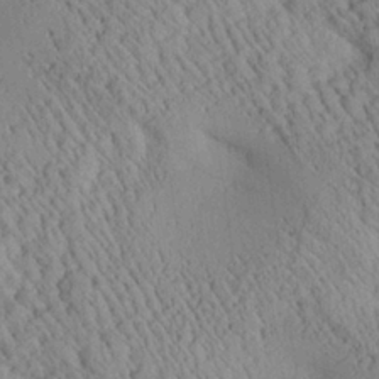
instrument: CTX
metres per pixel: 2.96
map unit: Aa
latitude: 25.1781
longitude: -134.1955
